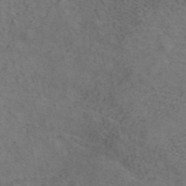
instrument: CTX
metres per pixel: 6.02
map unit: ANa
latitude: 41.8205
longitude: 15.1998
